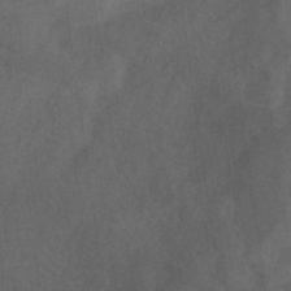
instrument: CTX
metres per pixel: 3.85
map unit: HNb
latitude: -30.8219
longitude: 63.3698
